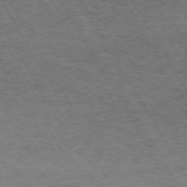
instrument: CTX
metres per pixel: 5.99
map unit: Hpe
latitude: 72.8758
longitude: -129.7638
